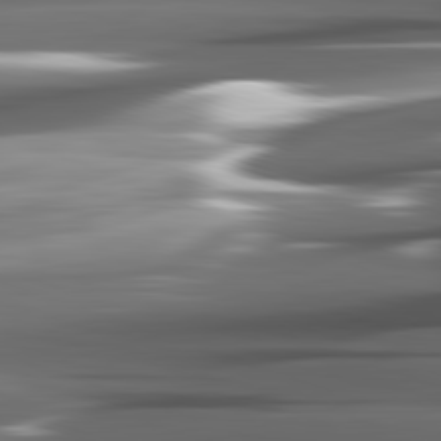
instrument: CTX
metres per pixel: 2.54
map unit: lApd
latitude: 82.2900
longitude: -140.5356
